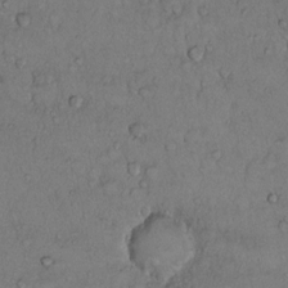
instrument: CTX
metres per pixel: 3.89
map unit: Hto
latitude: 11.0459
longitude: -58.2712
